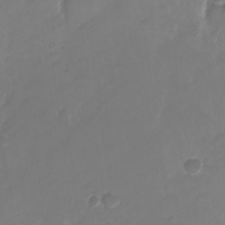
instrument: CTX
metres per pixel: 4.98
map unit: Nhu
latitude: -27.0108
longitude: -71.5938
